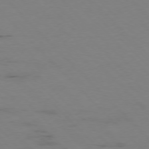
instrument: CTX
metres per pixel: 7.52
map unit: Hpe
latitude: -77.1053
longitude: -18.3089
